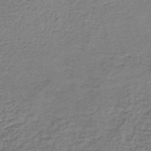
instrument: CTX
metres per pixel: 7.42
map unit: lHb
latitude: -42.2172
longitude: 72.8786
